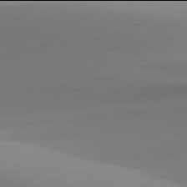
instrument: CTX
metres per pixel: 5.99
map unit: lApd
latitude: 81.9906
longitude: 144.5385
